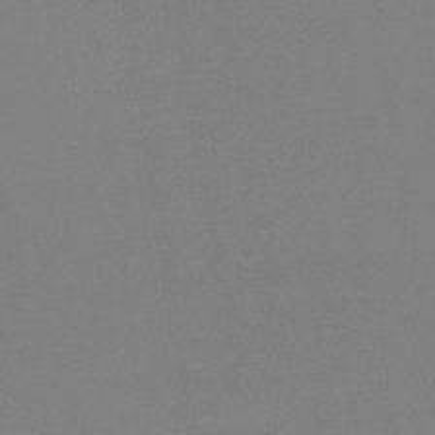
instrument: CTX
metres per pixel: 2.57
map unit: HNb
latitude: -34.9731
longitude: 52.7652
